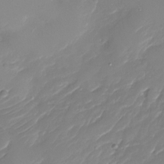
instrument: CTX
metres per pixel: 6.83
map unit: Nhu
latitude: -30.5762
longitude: -72.9136
